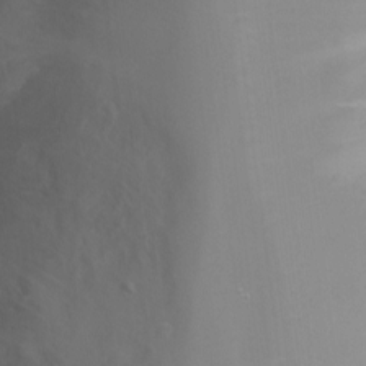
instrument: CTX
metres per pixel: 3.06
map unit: Ht
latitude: -6.6140
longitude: -30.6113
